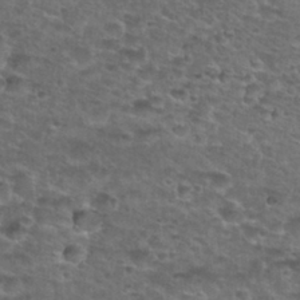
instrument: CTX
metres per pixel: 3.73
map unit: Hto
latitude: 28.4223
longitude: -49.1214
